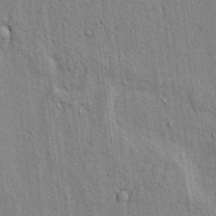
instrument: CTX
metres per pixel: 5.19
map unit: lAvf
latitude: 6.9514
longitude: 166.9542
